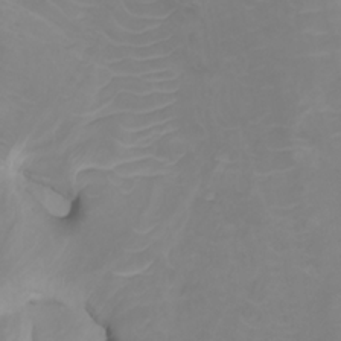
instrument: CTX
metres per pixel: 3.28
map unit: Htu
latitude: -5.4643
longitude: 138.2362
